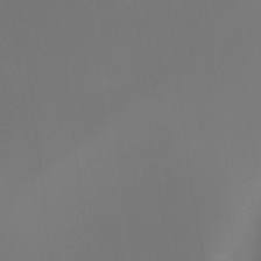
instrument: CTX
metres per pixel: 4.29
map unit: HNhu
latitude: -47.7666
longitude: 29.8611
